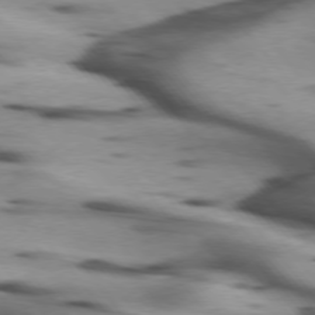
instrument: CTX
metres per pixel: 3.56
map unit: lApd
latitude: 75.3482
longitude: -64.2145
